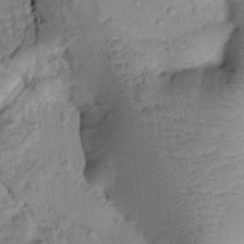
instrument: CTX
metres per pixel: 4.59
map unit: Htu
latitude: -0.6897
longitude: 173.5210
